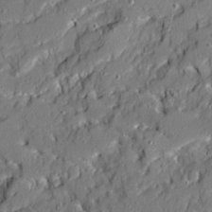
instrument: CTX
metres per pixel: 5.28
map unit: Ave
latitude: 20.0255
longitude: -129.0080
